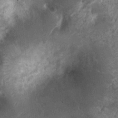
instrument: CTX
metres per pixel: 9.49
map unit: Nhu
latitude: 6.7813
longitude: -21.9906
